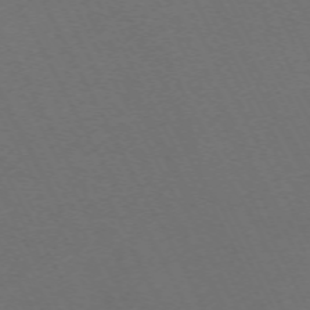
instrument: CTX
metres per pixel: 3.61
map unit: Hpe
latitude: -71.0109
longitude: 16.6708
